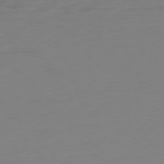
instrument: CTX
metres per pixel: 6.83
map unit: Ap
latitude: -77.2376
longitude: -78.5546
